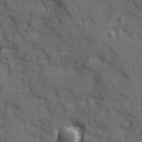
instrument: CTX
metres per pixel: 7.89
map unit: Ave
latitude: 11.8206
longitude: -101.7072
